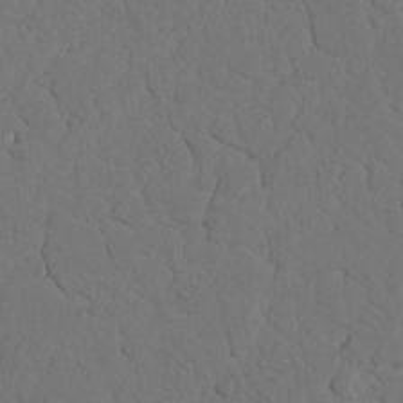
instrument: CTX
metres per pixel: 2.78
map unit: Nhu
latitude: 21.8206
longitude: -75.0458
